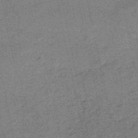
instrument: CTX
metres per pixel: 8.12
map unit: HNb
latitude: -53.5210
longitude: -47.3482
